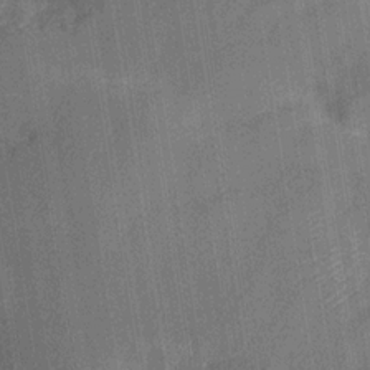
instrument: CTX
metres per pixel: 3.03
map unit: Hve
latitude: -28.5385
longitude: 92.1795
